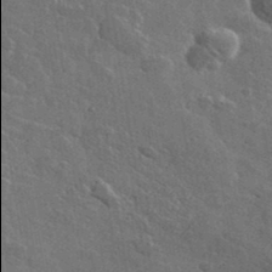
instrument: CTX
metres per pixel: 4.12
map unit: lHvf
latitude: 36.8569
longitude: -89.9906
